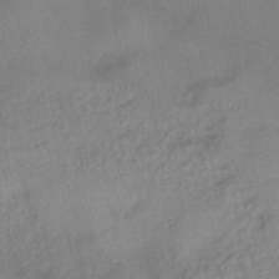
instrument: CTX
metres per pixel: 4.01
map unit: lHb
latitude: -33.4455
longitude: 64.9353
